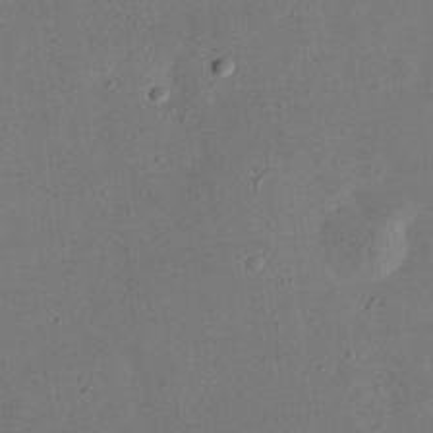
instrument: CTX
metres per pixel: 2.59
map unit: eHh
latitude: 24.5167
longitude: -68.5357
